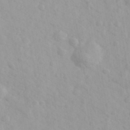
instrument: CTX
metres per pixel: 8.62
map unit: Ave
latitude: 39.7261
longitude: -106.6302
